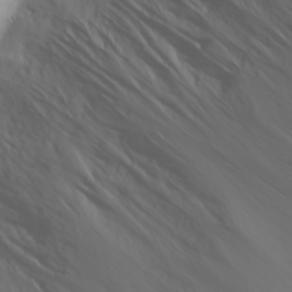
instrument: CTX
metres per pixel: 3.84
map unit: Ave
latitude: 23.3671
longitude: -132.8002
